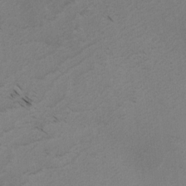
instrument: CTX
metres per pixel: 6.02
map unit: lAvf
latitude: -4.6329
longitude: -113.4426
